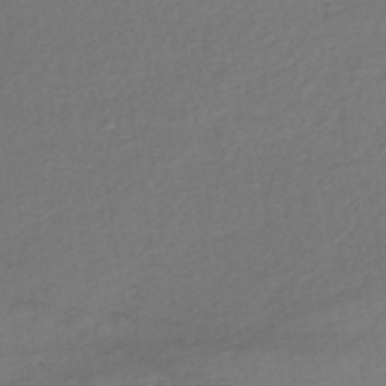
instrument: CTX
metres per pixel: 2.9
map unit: lHb
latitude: -37.8989
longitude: 70.6708
